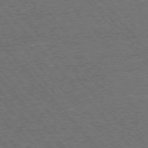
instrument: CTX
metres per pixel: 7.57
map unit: Ap
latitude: -75.9745
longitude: -86.4223
